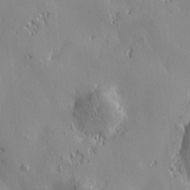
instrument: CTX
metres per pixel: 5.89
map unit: Htu
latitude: -3.6721
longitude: -176.8191
